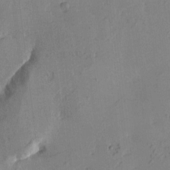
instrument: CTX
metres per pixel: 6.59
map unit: Htu
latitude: -1.7100
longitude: -176.1389
